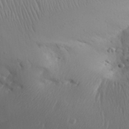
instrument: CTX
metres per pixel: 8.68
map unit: Aa
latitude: 30.9325
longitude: -143.3104
